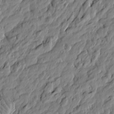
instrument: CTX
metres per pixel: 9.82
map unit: Htu
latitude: -5.5210
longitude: 177.8611
